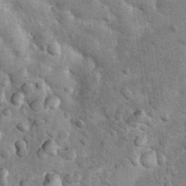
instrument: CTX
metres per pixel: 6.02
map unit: Hto
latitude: 11.3671
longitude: -36.2144
